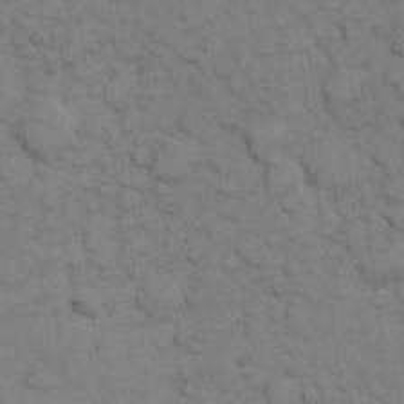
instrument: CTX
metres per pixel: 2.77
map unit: eHh
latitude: 8.1200
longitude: -65.1403
